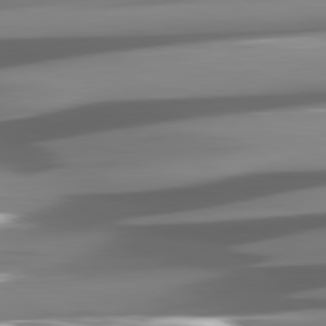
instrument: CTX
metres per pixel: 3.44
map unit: lApd
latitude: 81.0647
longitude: -145.1781
